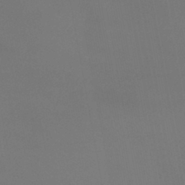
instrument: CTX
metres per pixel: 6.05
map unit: eHb
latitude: -38.1417
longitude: 74.7652
